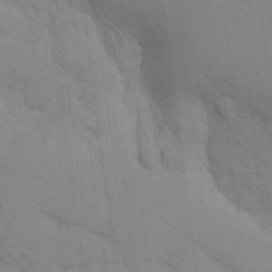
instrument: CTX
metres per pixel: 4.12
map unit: eHh
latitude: 17.0081
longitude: -62.6491
